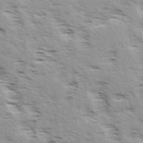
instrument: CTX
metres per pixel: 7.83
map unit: Ave
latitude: 14.9703
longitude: -103.6316
